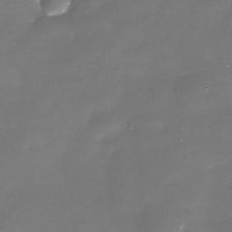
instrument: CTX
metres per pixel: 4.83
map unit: Nhe
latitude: -35.9556
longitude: -90.4223
